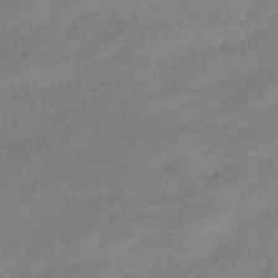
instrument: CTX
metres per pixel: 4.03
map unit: HNhu
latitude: -40.3306
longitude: 96.9542
